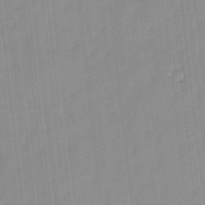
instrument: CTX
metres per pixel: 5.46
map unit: eHh
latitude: -4.2550
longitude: 15.3132
